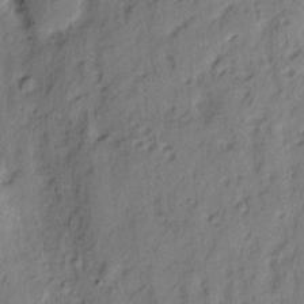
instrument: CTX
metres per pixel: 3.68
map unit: eHh
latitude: 4.2145
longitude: -77.3292
